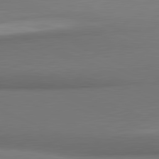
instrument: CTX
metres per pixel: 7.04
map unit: lApd
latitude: 81.4804
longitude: 171.0487
